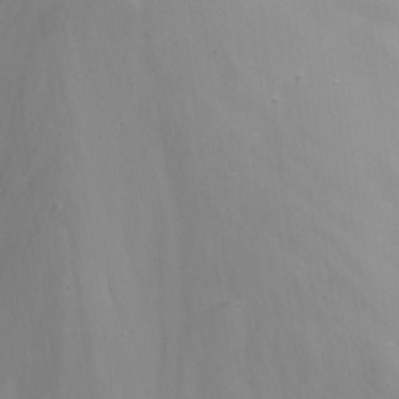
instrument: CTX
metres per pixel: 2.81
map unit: Nhu
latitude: -15.7478
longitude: -52.3656
